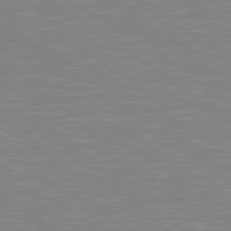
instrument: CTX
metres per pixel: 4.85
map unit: Hpe
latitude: 79.1592
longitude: -122.3467
